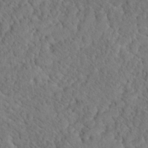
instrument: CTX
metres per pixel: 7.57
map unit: Hto
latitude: 18.5356
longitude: -37.0459
